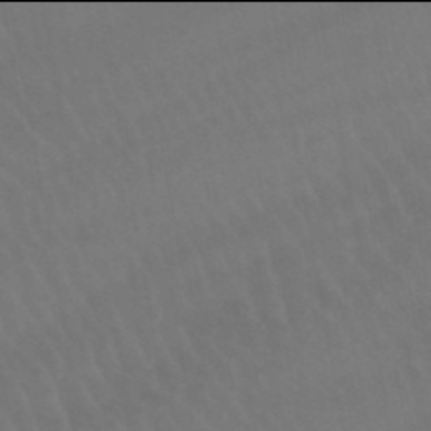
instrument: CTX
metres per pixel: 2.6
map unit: lHb
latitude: -46.0094
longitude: 77.2376
